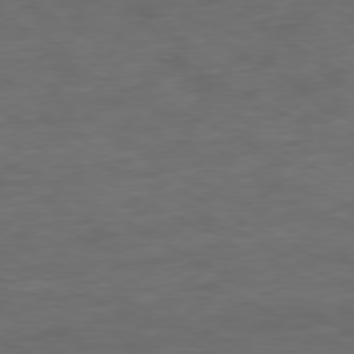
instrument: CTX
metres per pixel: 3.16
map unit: Ap
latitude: -77.1053
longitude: -75.7639
